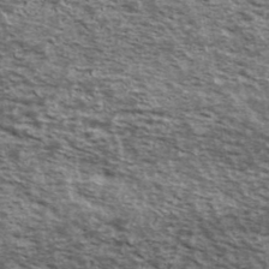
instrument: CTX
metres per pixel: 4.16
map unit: Ave
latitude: 39.7450
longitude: -108.2900
